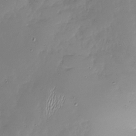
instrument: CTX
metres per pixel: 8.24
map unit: Nhu
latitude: -27.5210
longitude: -59.1214
